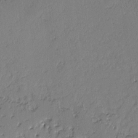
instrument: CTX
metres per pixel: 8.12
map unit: lAvf
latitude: -2.7841
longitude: -108.0822
